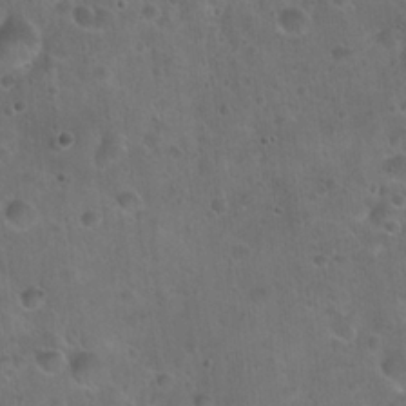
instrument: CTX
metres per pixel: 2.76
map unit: Hto
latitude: 22.5735
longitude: -53.5749
